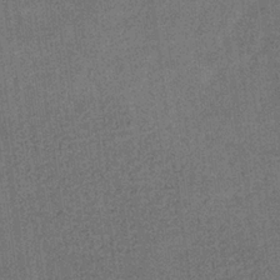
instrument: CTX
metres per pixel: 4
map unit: eHb
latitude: -31.8044
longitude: 74.1795
